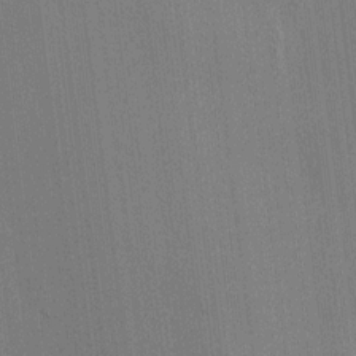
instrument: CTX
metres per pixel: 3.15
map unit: HNhu
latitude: 8.7624
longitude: 16.0661
